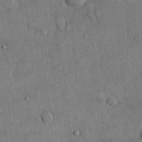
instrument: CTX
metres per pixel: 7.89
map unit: eHh
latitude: 14.3468
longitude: -68.2901
